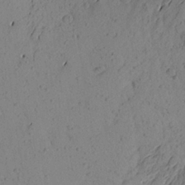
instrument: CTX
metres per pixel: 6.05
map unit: Aa
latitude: 23.1970
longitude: -148.9892
